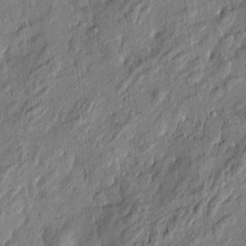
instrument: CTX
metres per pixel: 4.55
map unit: Htu
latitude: -6.5951
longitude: 177.5021
